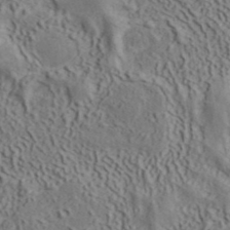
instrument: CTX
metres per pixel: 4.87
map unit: ANa
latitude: 41.0647
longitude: 33.6533
